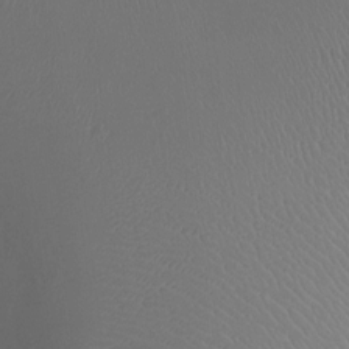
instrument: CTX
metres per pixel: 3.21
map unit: Ht
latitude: -3.0864
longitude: -16.4979
